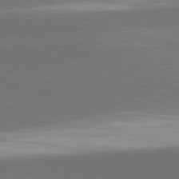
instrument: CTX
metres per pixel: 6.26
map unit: lApd
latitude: 82.1577
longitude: 151.4265
